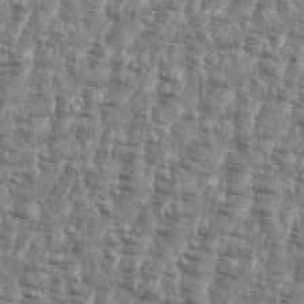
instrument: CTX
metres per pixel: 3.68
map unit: eHh
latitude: 35.4426
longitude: -136.2712
